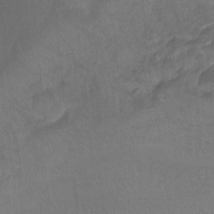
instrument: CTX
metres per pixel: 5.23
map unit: Ht
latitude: -9.1620
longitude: -39.3671
